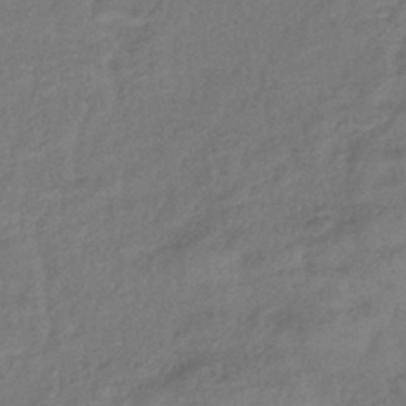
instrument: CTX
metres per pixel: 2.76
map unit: eHb
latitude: -43.1242
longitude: 83.0108
